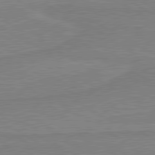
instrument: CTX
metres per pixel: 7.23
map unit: lApd
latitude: 80.3656
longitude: 169.0297
